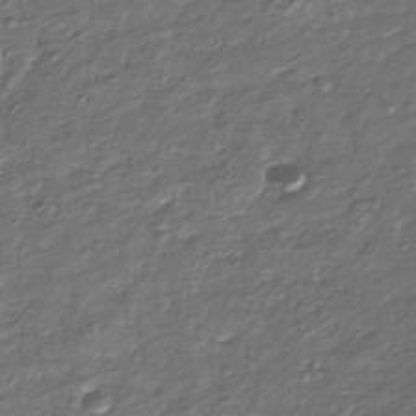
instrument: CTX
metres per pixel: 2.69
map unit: Nhu
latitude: -39.9745
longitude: -81.9528
